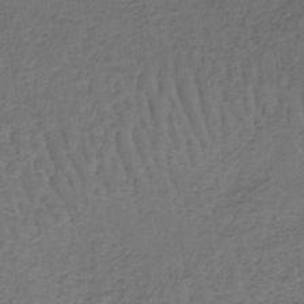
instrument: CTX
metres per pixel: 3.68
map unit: lHb
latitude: -39.8045
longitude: 62.1794
